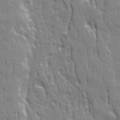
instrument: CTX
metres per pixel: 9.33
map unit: Ave
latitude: 22.1767
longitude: -135.0080
